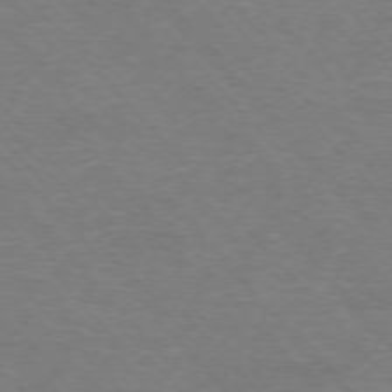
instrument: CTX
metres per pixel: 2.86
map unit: Hpe
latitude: -76.3117
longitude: -12.5546
